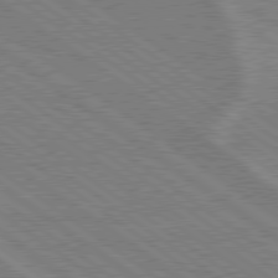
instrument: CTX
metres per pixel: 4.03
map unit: lApd
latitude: 79.1970
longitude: -161.2915
